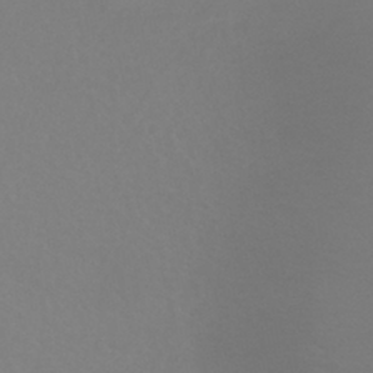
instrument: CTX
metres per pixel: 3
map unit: HNhu
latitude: -41.5966
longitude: 93.6722
